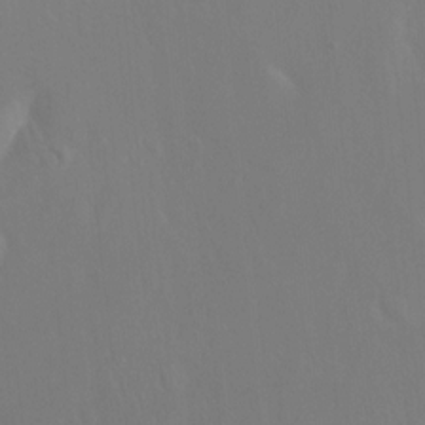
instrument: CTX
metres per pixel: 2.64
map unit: Hto
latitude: -13.1809
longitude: -41.8772
